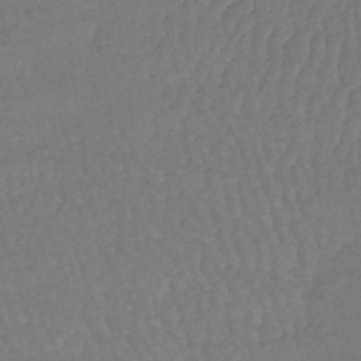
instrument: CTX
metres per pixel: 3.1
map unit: lHb
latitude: -40.8408
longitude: 66.9731
